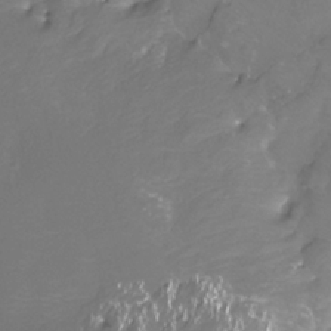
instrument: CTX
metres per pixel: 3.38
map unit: Htu
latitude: -13.8422
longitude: -47.0459
